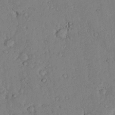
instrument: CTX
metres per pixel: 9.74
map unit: Ave
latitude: 23.8583
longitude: -132.5735
